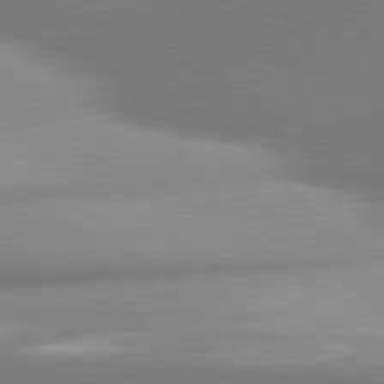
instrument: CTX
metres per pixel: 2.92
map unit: lApd
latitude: 80.3467
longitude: -159.6694
